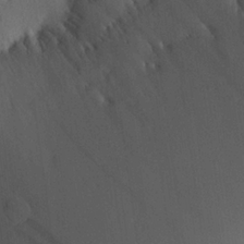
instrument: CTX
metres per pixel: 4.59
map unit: Aa
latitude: 21.4238
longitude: -146.9514
